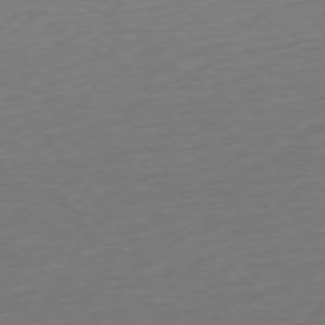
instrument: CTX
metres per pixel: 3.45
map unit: Ap
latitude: -76.0283
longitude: -64.8002
